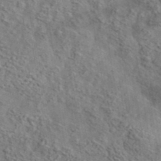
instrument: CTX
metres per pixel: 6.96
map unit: lHvf
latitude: 37.6505
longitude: -88.2334
